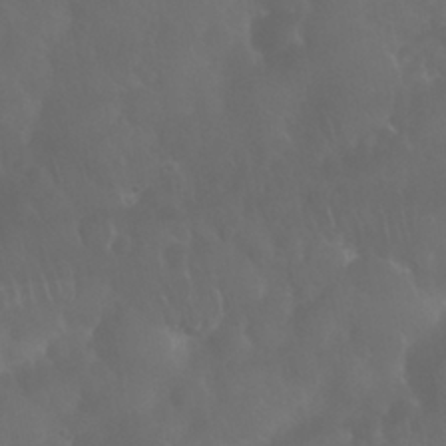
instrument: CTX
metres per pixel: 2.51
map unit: Nhu
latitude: 28.7813
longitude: -65.6127
